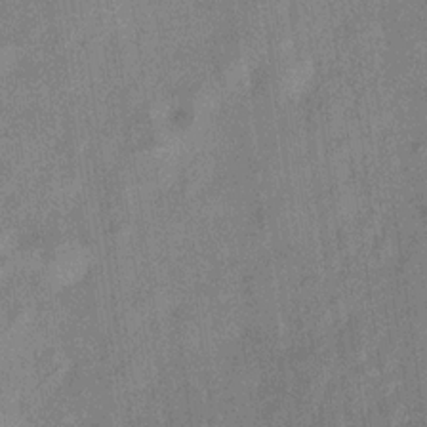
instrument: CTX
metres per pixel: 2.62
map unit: Hve
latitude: -30.9919
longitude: 92.0661
